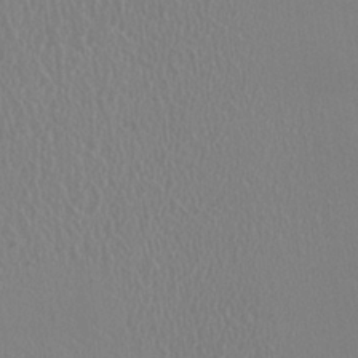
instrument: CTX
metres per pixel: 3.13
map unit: HNhu
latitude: -0.2551
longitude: -1.3292
